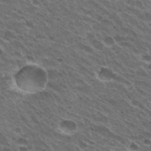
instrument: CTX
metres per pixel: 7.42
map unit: Hto
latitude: 31.0459
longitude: -43.5560
